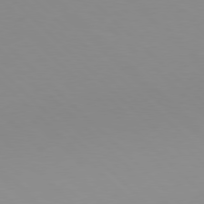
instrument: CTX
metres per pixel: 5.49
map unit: Hpe
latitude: 77.7071
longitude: -164.5168
